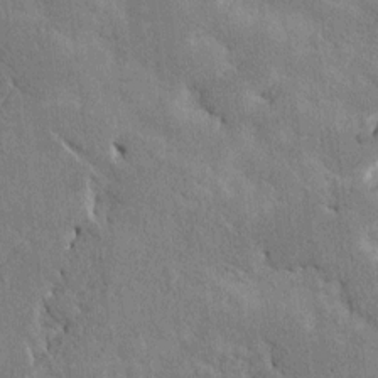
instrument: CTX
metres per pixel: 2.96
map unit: HNhu
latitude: 8.1011
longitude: -3.0458
